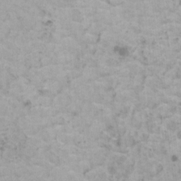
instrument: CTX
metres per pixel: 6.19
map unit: HNhu
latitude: 1.1403
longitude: 3.6910
